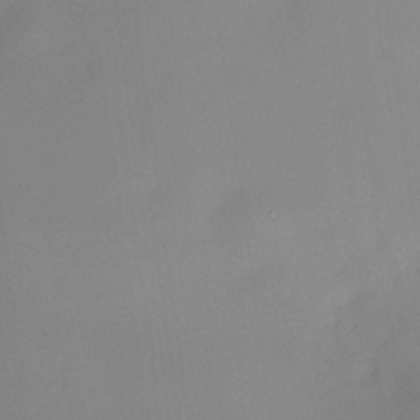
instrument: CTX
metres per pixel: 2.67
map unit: HNhu
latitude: 11.2726
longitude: 9.0864
